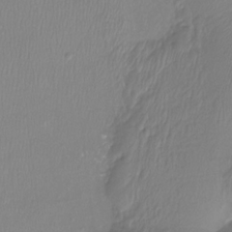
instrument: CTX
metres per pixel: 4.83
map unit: Htu
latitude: -13.4266
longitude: -47.1781
